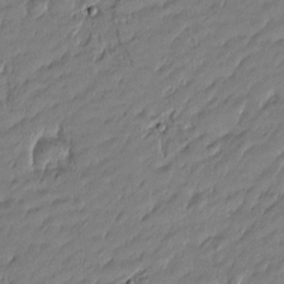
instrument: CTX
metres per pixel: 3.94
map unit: Htu
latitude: -5.7477
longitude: 177.1998
